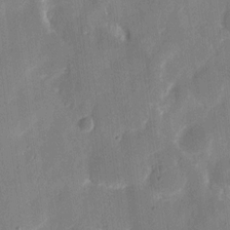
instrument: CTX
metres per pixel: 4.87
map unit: eHh
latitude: 8.7813
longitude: -68.8191
